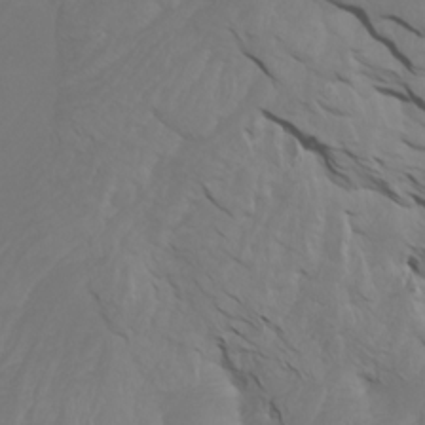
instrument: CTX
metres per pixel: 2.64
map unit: Htu
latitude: -7.4076
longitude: -70.1578
